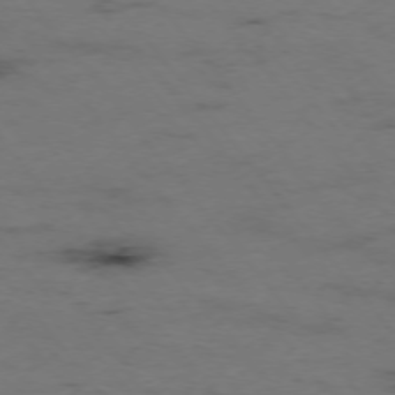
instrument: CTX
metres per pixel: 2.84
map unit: Hpe
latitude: -75.5777
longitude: -23.0269
